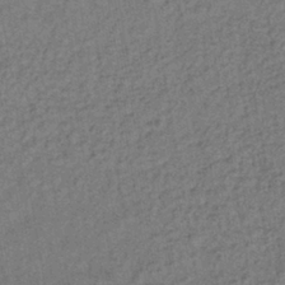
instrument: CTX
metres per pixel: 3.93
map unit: lHb
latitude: -38.8786
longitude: 62.7463
